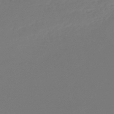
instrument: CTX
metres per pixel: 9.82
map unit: lHb
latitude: -47.8044
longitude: 66.2550
